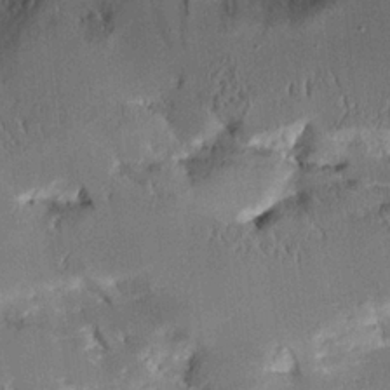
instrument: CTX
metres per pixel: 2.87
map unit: Aa
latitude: 10.6491
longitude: -125.9528
